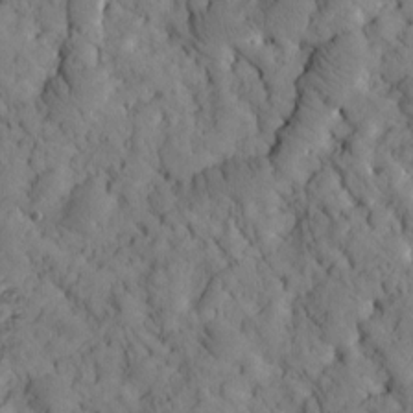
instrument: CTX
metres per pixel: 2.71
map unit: Htu
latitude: -2.3873
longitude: 173.8233
